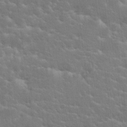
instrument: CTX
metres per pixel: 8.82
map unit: Hto
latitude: 20.4034
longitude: -40.0822
